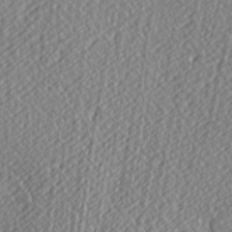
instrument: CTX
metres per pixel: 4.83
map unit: Hve
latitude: 3.4048
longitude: -124.0822
